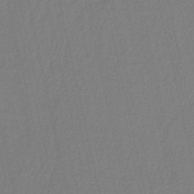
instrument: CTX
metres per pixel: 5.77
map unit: HNb
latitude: -37.3131
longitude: 56.4062
